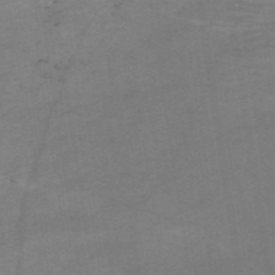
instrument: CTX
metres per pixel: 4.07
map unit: HNb
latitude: -54.5007
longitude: -48.9325
